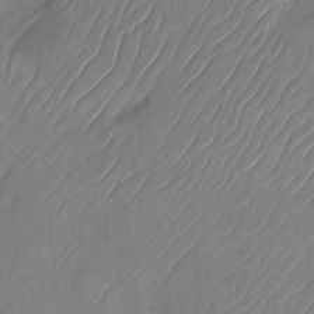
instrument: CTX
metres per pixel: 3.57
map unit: Nhu
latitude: -27.2375
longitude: -71.2159
